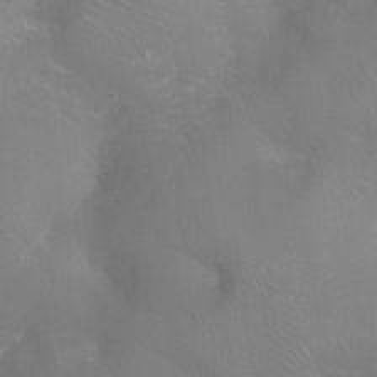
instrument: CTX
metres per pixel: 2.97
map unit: Ht
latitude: -16.6708
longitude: -40.4601
